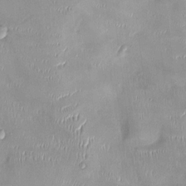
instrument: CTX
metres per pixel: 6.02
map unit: Ht
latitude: -4.8030
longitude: -14.2145
